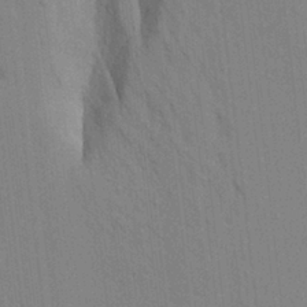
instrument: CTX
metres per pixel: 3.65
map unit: Aa
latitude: 18.8947
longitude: -149.4237
